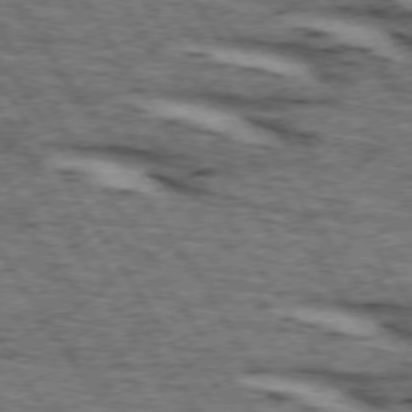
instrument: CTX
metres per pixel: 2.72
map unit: lApd
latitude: 73.9151
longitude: -72.6491
